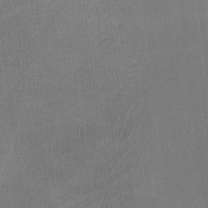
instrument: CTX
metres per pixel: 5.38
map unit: lHvf
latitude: -11.5588
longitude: -100.4223
